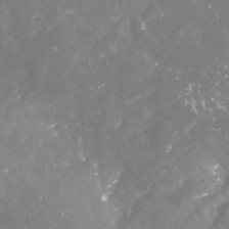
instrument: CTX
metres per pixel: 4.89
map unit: Nhu
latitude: -23.1053
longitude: -57.4237
